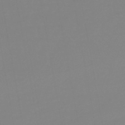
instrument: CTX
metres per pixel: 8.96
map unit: eHb
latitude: -49.8989
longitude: 73.9178
